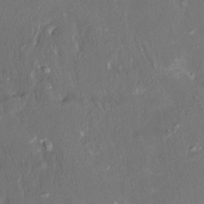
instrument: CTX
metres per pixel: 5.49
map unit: HNhu
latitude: 5.9150
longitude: 10.7085
